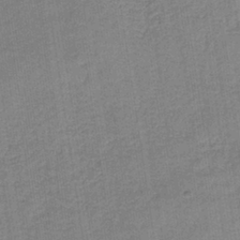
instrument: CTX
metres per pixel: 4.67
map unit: HNb
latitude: -36.7463
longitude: 51.5588
